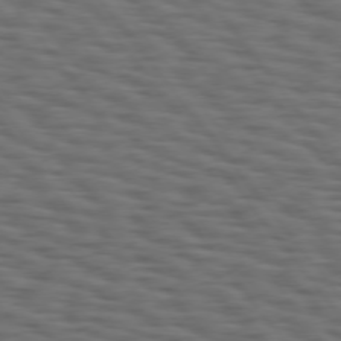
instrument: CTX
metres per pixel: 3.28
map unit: Hpe
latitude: 75.1592
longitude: -133.6883
